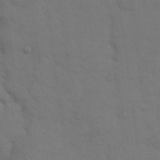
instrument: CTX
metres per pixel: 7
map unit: eHh
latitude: 18.7057
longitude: -63.2915
